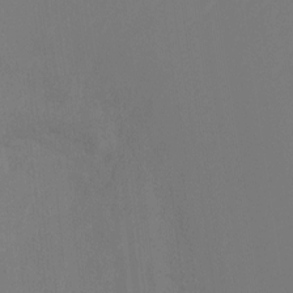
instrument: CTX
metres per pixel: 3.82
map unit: Ht
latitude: -15.1431
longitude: -48.5924
